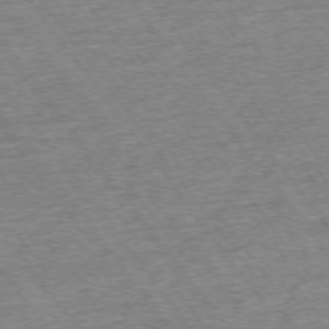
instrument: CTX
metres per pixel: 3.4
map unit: Ap
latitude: -74.6897
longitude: -88.4790
